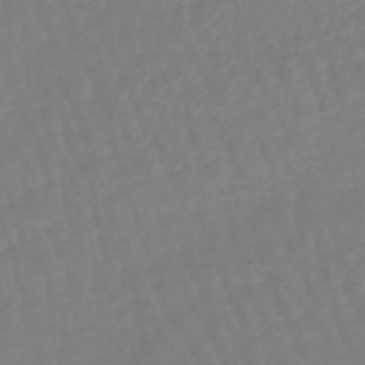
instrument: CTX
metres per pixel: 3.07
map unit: eHb
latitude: -46.1039
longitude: 81.6344
